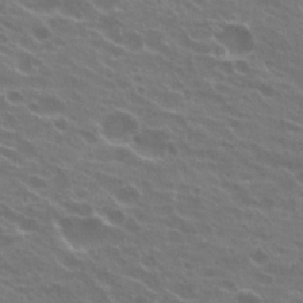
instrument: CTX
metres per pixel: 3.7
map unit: Hto
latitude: 23.9906
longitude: -37.6316
